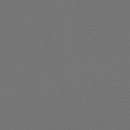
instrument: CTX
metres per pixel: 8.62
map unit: HNb
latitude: -47.7666
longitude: -44.0822
